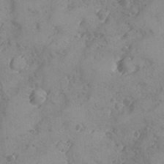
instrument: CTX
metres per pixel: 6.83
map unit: Ave
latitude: -8.3306
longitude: -118.1578
